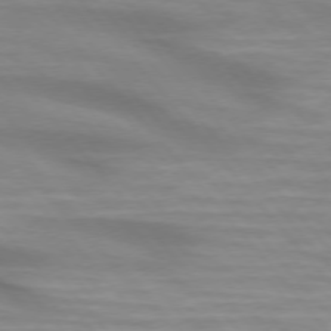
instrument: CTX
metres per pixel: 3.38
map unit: lApd
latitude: 74.6679
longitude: -60.4223
